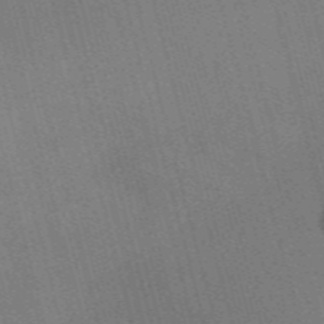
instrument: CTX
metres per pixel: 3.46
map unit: Nve
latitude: -57.8800
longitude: 62.6329
